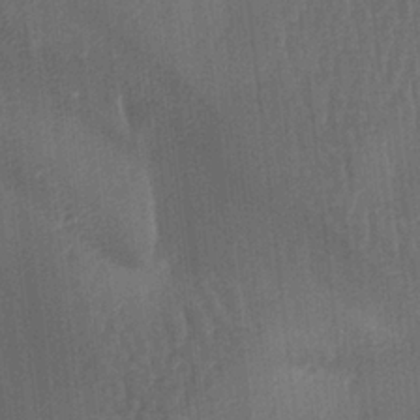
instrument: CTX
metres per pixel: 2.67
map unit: lAa
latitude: -7.5021
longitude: -128.9702
